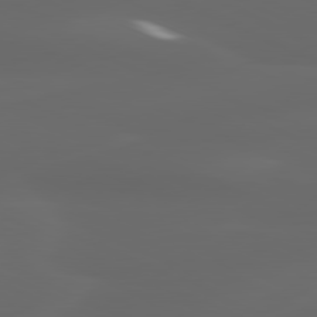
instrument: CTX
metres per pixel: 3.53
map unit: lApd
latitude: 80.2900
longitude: -117.8206
